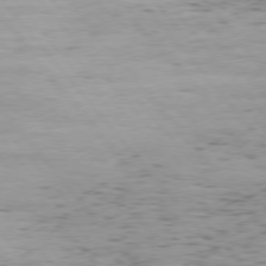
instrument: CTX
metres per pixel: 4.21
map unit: Hpe
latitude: 75.8017
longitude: -143.9717
